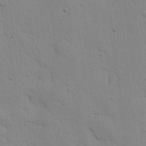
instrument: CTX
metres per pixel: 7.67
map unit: Nhu
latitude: 16.7624
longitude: -78.4601
